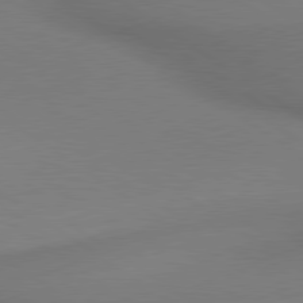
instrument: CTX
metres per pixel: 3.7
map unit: lApd
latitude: 79.5182
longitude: 178.5573
